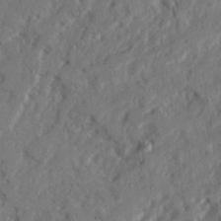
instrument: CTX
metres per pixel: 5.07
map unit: Ave
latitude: 22.7246
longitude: -131.8962
